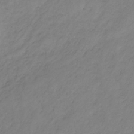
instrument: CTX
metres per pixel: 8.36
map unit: lHb
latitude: -33.5777
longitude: 67.7666
